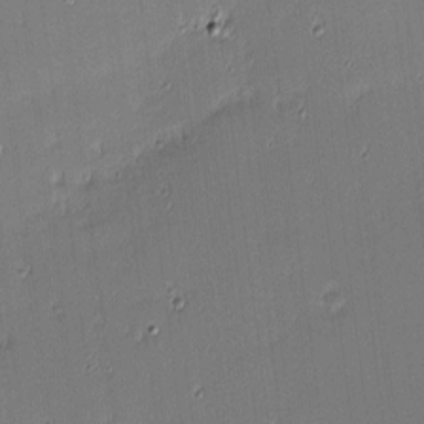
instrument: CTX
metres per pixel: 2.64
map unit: eHh
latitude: -2.7085
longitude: -83.0647
